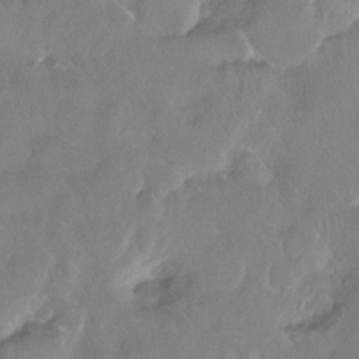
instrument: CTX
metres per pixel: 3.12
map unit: Hto
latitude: -13.6533
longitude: -42.7813
